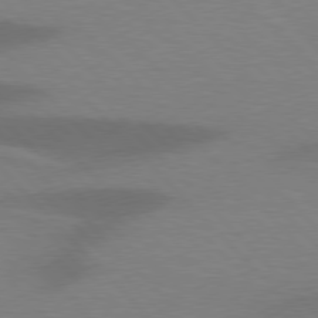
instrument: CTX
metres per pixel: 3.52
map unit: lApd
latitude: 77.5371
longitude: -59.1214
